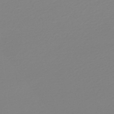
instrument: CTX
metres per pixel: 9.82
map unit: lHb
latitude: -48.5007
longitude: 65.7289
